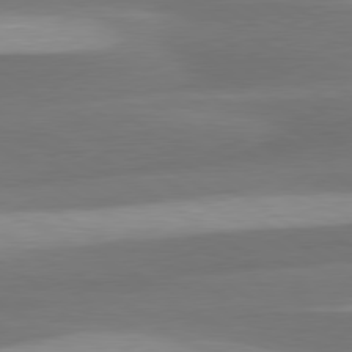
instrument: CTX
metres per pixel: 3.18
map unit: lApd
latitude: 79.7828
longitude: -88.4601
